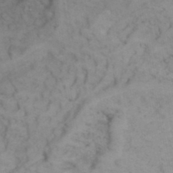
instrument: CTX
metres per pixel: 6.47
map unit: Nhu
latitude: 26.2712
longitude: -69.6694
